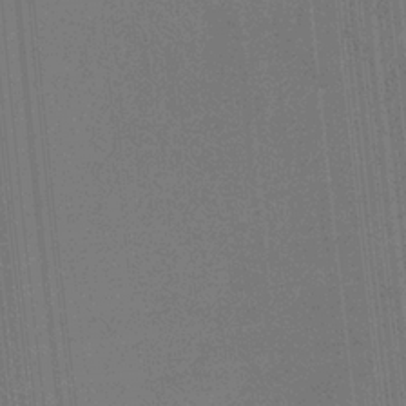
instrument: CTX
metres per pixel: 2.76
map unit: HNb
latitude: -32.3307
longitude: 56.9541
